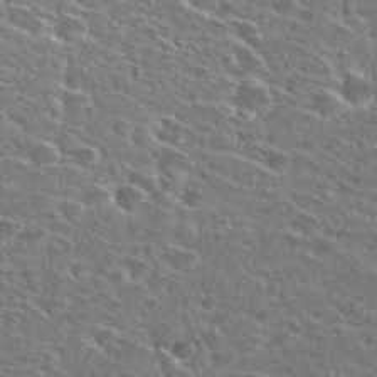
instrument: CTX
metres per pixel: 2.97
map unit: Hto
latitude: 27.0459
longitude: -46.4790
